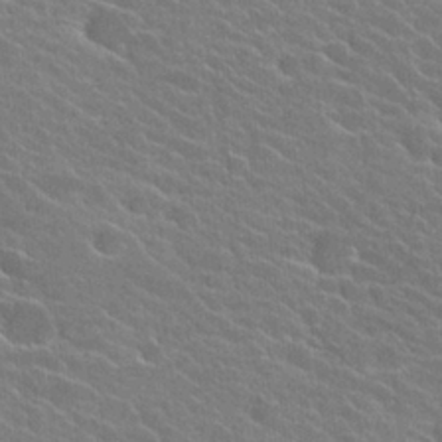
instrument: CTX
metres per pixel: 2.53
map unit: Hto
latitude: 24.8757
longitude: -40.6301
